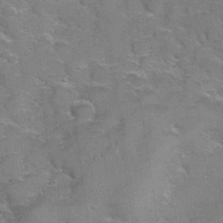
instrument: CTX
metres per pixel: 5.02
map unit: Hve
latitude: 31.4994
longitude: 151.9367
